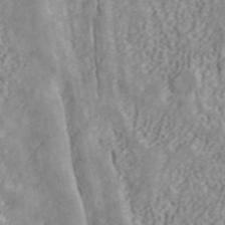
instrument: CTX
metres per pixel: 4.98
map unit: ANa
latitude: 40.2900
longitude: 34.8786
